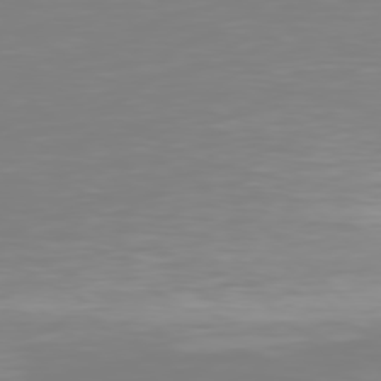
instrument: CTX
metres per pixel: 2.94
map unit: Hpe
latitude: 77.8394
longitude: -136.4034
